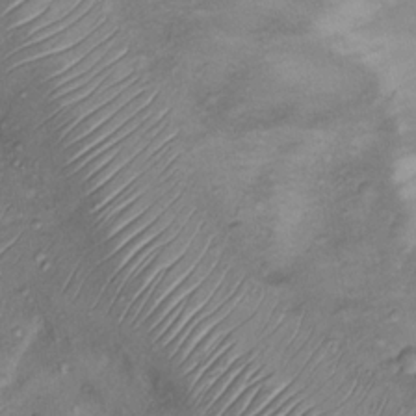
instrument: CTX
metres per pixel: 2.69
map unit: Nhu
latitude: 12.5735
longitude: -28.9702
